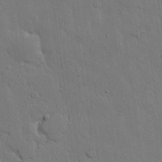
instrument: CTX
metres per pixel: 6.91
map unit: Nhu
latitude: 26.7813
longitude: -73.0837
